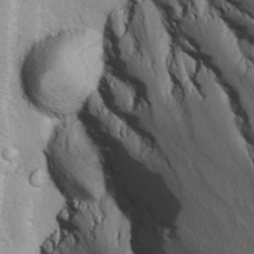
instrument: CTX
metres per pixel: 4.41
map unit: Ave
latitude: -10.7274
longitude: -120.7436
